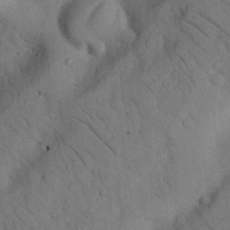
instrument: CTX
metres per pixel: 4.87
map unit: Nhu
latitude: 21.8773
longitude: -75.2159
